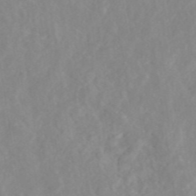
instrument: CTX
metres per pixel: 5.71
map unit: eAb
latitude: 45.5182
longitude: 127.1431
